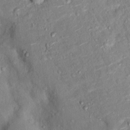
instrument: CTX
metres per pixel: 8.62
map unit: Hto
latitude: 16.3656
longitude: -35.2914
